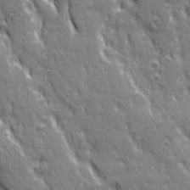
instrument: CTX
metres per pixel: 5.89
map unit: Ave
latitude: 20.9892
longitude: -134.8002
